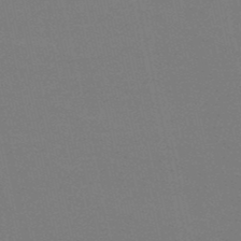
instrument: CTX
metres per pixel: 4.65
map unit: HNb
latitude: -49.5022
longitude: -52.4034
